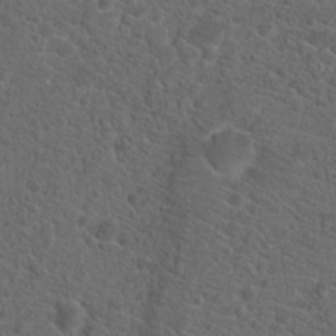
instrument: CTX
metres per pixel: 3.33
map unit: Hto
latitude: 19.9906
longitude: -39.5182
